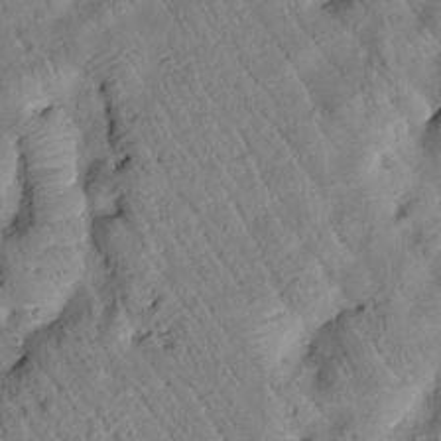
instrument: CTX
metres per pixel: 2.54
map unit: Htu
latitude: 2.8569
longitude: 178.5951
